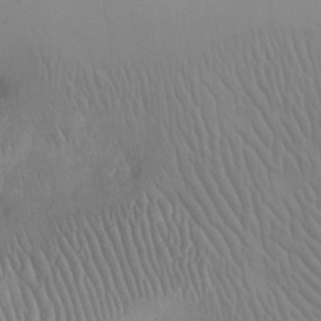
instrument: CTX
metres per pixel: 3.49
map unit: eHh
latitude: 25.2537
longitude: -66.0255
